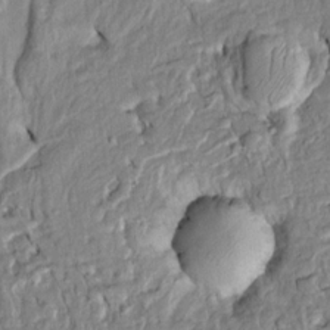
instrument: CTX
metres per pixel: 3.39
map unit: Htu
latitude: -5.7666
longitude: 153.7099
